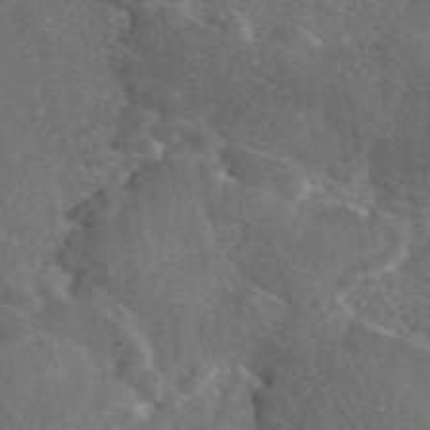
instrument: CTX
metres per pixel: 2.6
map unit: eAb
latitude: 46.4034
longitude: 112.1417
